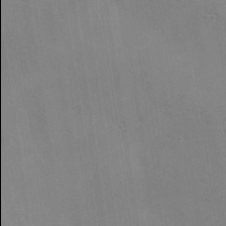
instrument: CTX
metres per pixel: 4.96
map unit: Nhu
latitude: 0.1389
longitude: -77.9906
